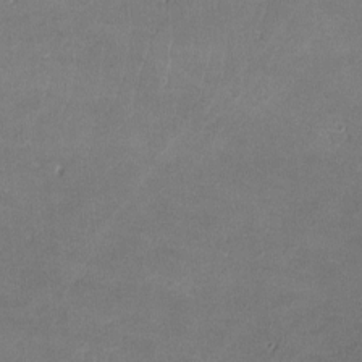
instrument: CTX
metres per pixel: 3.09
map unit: lHvf
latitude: -11.4454
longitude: -103.0647
